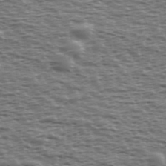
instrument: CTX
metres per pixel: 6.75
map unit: Ave
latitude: 39.1781
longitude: -112.9325
